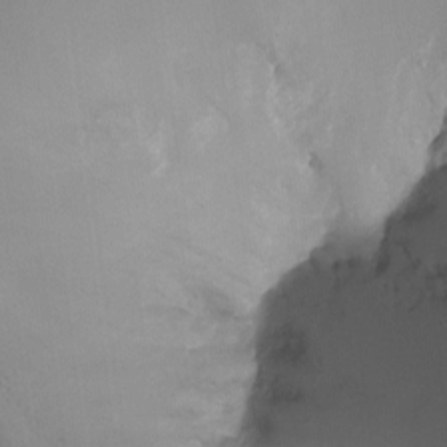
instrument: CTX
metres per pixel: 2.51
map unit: Ht
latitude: -16.8597
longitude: -40.9324
